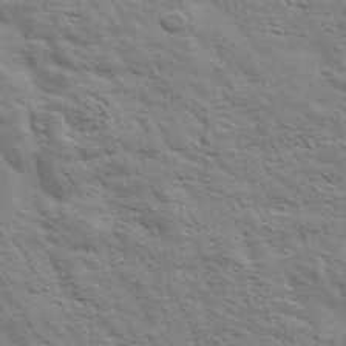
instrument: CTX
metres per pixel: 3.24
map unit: eHh
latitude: 37.2915
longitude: -80.8947
